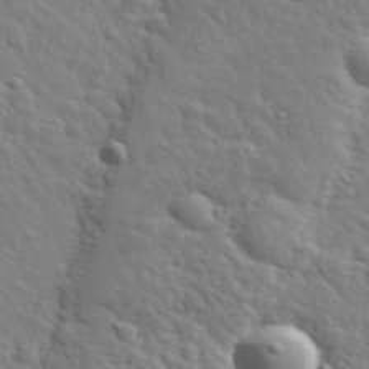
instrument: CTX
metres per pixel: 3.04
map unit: lHvf
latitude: 34.1577
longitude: -81.9717
